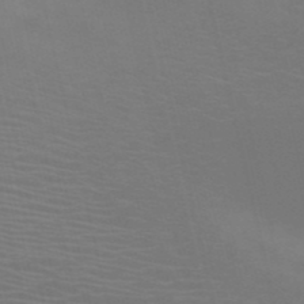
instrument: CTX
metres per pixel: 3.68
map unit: HNb
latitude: -51.5210
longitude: -44.8380
